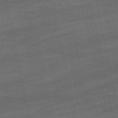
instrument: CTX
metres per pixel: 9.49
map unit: eHb
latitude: -50.5196
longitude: 78.5573
